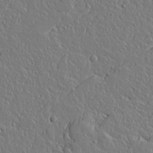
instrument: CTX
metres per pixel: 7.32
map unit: lAvf
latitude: 14.1767
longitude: -127.6505
